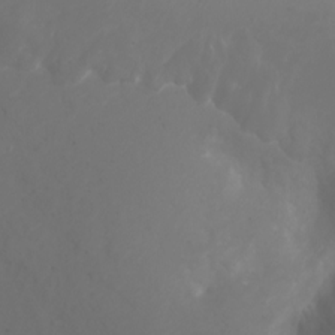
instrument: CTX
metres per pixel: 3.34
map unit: Ht
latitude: -2.8407
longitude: -61.7449
